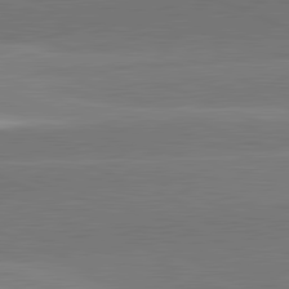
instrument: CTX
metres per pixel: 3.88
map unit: lApd
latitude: 82.2144
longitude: 138.1228
